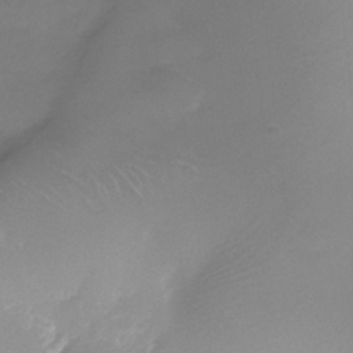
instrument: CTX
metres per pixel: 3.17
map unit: Nhe
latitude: -37.2187
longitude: -87.3104
